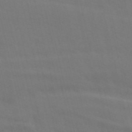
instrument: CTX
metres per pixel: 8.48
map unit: ANa
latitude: 50.6490
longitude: -81.6505
